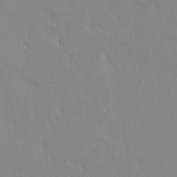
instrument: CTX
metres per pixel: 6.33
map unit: HNhu
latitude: 6.4790
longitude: -2.9702
